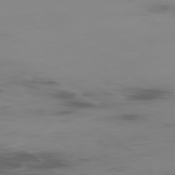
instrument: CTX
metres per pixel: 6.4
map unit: Ap
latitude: -77.6155
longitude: -63.1781
